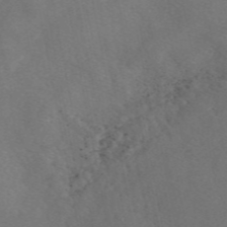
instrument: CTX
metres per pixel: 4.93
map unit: eAb
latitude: 47.3671
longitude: 117.1809
